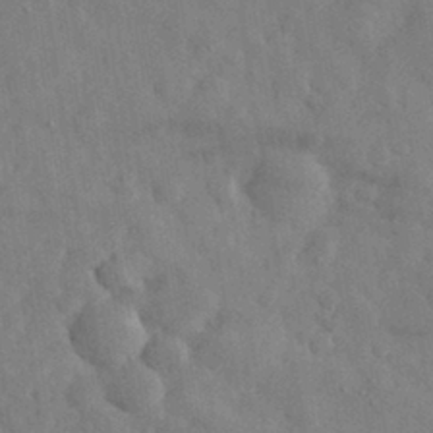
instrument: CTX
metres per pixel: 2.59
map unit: eHh
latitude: 31.2726
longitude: -71.2159
